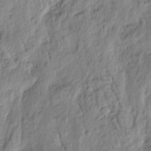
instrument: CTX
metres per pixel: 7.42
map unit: Htu
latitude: -3.2753
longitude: 178.5573
